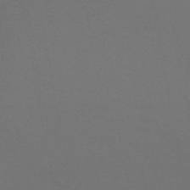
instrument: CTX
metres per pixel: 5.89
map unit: HNb
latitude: -50.6896
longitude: -44.3089
